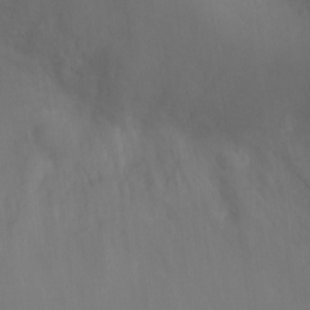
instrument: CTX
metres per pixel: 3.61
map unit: Ht
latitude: -2.7841
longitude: -24.4978
